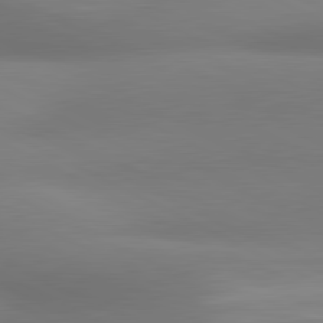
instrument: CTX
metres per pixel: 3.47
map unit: lApd
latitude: 80.9325
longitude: 132.1228
